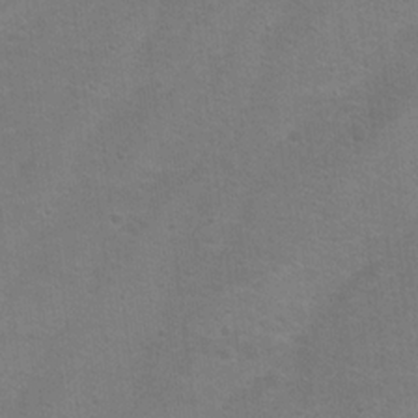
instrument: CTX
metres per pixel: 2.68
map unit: Hto
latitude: 17.7828
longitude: -38.6301
